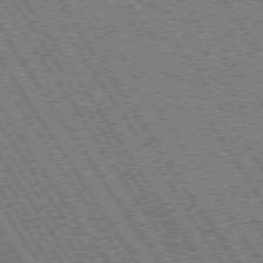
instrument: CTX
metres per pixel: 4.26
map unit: Hpe
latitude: 73.8962
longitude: -141.2725
